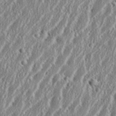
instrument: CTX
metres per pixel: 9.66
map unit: eHh
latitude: 34.4979
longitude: -132.1956
